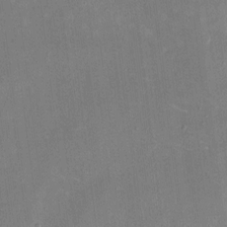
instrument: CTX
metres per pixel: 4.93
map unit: eHh
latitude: 10.4601
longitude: -69.0270
